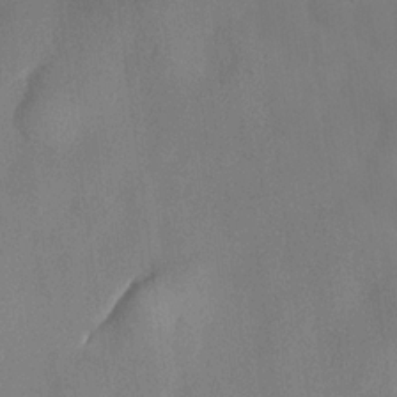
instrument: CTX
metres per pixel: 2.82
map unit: lHvf
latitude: 21.6505
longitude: 145.6911
